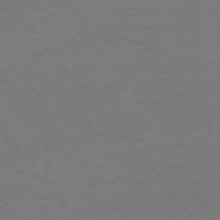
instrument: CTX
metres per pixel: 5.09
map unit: Ap
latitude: -76.0472
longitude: -93.8205
